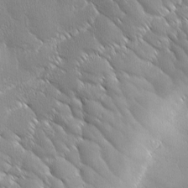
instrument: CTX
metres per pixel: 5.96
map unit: Ave
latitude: 1.7827
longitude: -113.8205
